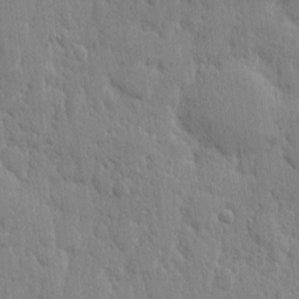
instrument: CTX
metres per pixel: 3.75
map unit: eHh
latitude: 6.4790
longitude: -72.3846
